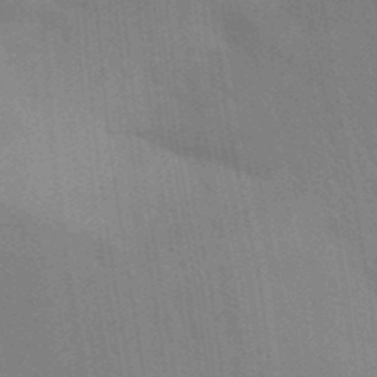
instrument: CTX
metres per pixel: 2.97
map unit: Aa
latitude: 31.9151
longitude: -145.9528
